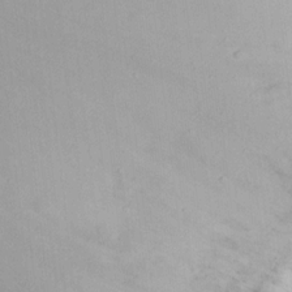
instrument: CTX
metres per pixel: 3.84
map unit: eHh
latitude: 17.5371
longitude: -73.7072
